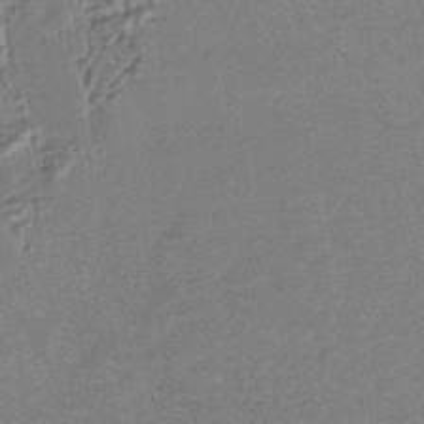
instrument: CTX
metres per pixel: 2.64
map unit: HNhu
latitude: -43.4454
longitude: 98.9730
